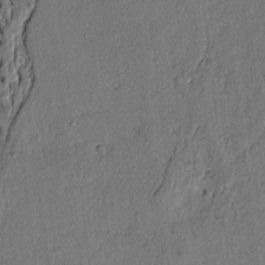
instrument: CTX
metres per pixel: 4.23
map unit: lAvf
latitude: 4.7246
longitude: 169.0675
